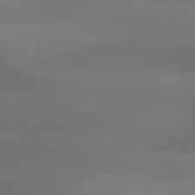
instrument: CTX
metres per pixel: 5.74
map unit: lApd
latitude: 81.4615
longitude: 129.5210
